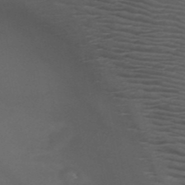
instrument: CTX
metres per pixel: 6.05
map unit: HNb
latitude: -51.1809
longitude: -43.2159
